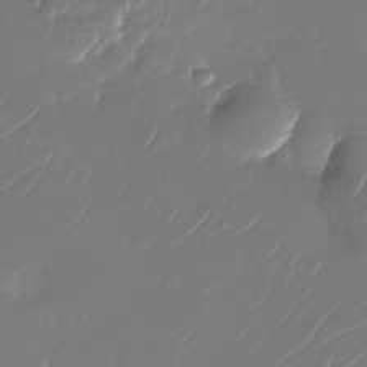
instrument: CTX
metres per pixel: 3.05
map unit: Nhu
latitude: -28.1228
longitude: -67.7260
